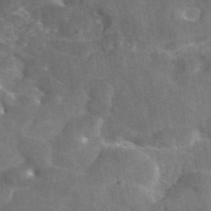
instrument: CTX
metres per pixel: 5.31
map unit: eAb
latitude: 45.7638
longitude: 116.5573
